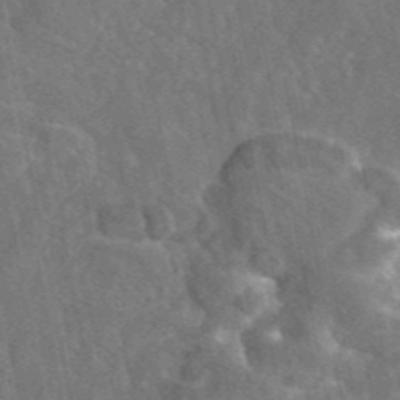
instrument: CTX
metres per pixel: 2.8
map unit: eAb
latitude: 46.6302
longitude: 111.8611
